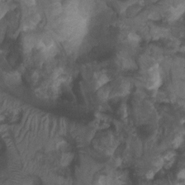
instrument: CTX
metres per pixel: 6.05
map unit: Ht
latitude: 2.1389
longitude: -24.7246
